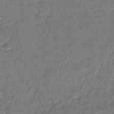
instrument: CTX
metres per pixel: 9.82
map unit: eHb
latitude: -30.1417
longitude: 71.2565
